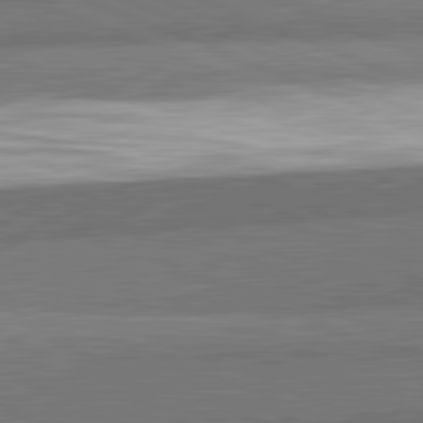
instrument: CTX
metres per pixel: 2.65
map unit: lApd
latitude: 82.4034
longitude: 161.3321
